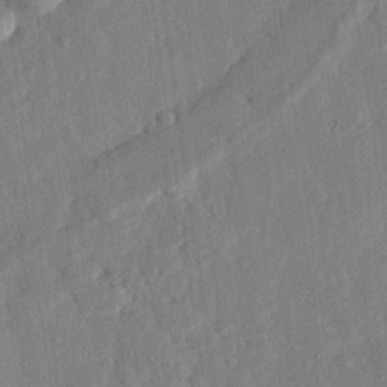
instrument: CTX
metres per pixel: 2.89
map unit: eHh
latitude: 25.6504
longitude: -81.4048
